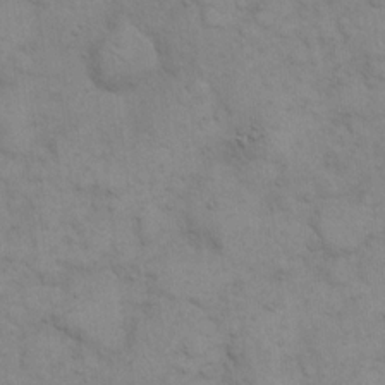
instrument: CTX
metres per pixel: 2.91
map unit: eHh
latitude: 15.6127
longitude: -66.3656
